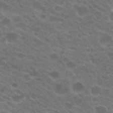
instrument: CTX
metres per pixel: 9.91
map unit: Hto
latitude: 22.4979
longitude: -37.9717
